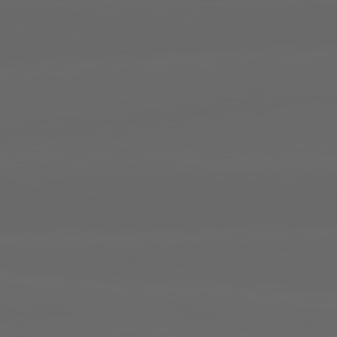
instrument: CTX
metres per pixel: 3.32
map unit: lApd
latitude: 82.1011
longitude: -169.7261
